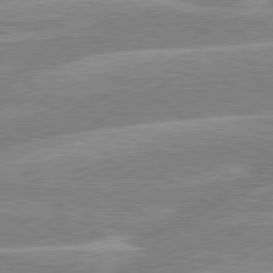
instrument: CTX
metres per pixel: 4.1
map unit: lApd
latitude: 80.1011
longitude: -130.4790
